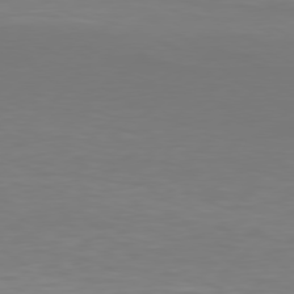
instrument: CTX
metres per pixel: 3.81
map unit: Hpe
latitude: 78.1200
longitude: -121.7828
